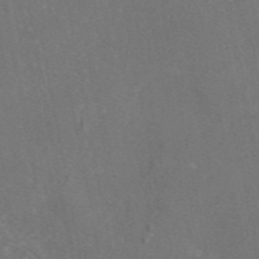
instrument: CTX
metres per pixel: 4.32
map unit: eAb
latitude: 46.8191
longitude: 110.0850
